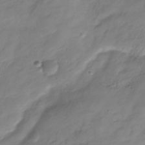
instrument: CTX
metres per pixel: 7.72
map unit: Hve
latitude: -32.9164
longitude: 90.5385
